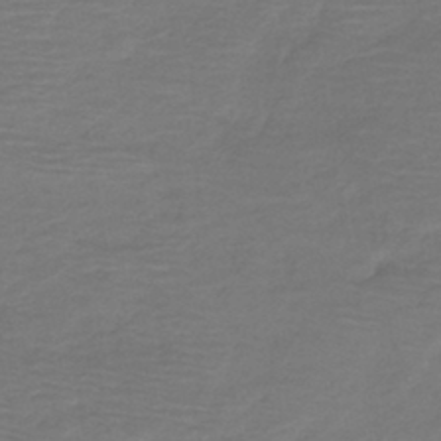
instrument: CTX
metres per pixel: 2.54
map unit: HNb
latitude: -42.6329
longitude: 51.9745
